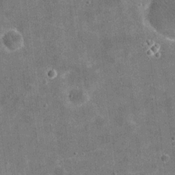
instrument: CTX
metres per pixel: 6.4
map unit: eHh
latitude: 20.5168
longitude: -65.6316
